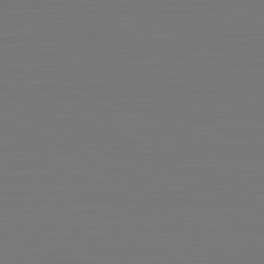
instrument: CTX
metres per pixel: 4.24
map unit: Hpe
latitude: -81.6722
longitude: 6.8975
